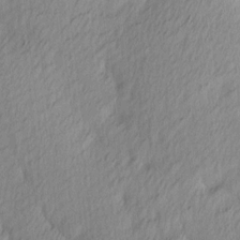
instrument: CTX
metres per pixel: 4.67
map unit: Ave
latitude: 13.3860
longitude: -106.2900
